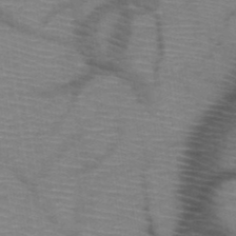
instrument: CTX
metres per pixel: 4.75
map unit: HNb
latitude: -47.7477
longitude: -45.0269
